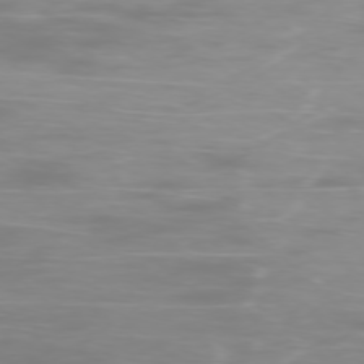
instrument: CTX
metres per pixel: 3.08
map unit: Ap
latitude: -76.9164
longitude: -81.3104
